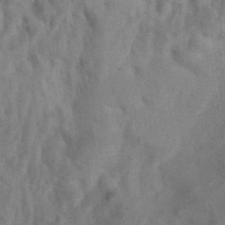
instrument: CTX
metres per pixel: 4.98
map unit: ANa
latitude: 39.7827
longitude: 29.4454
